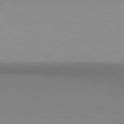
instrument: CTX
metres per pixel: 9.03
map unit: lApd
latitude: 80.6301
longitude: 147.8989
